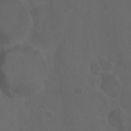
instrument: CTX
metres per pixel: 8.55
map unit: Hto
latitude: -10.0850
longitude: -36.6302
